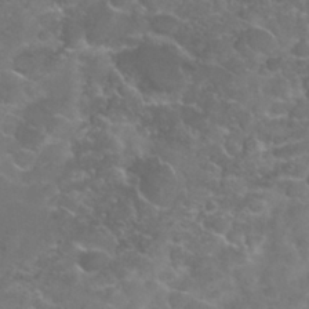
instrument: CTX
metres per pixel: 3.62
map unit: Nhu
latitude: 28.0444
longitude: -61.0836
